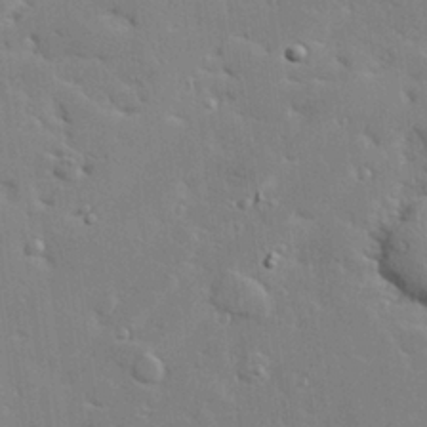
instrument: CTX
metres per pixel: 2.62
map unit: Hve
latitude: 25.5371
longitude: -90.5168
